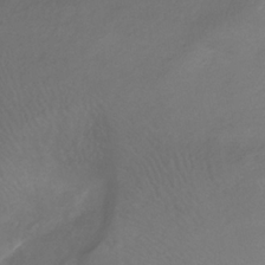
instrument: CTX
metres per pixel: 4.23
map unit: eHb
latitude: -32.7275
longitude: 71.2565
